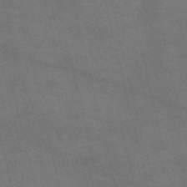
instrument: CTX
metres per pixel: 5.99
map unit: Nve
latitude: -57.2943
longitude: 51.2187
